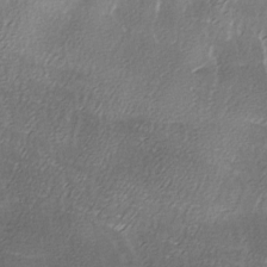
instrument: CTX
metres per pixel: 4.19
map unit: Ave
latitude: -7.4265
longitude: -122.9514
